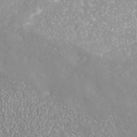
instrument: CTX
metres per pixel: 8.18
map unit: ANa
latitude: 41.9150
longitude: 28.6519
